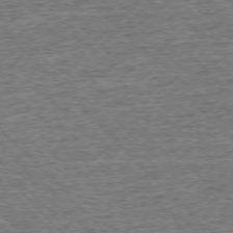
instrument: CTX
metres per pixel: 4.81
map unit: Ap
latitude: -75.8045
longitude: -91.7261
